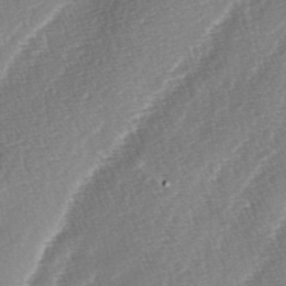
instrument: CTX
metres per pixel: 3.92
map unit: lAa
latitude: -4.3873
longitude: -130.0633
